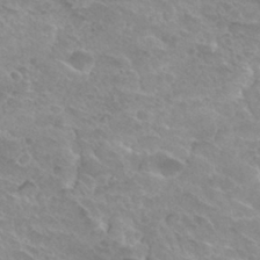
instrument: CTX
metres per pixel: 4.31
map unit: Hto
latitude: 31.6883
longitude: -47.9150
